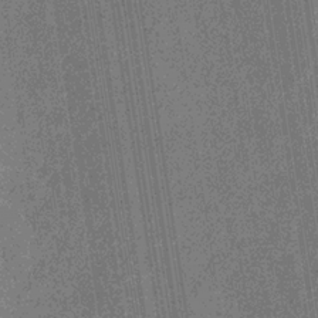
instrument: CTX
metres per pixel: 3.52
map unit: HNb
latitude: -31.3132
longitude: 60.5574
